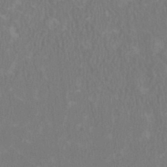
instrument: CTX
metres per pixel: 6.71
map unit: HNhu
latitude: 1.3103
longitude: -0.3089
